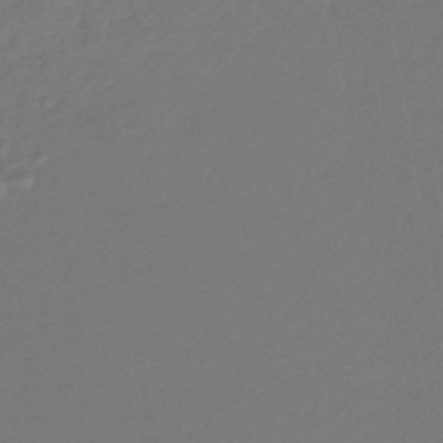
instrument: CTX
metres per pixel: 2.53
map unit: lHb
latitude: -45.3510
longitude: 59.8989
